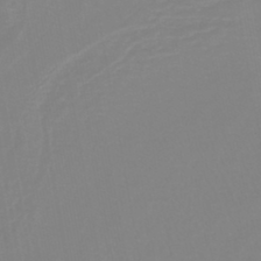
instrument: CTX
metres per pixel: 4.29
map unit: lHb
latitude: -44.5385
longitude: 55.6344
